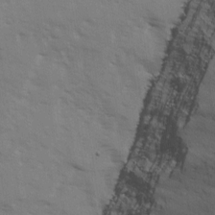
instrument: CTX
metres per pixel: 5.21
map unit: Ave
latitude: 13.1970
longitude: -102.7246
